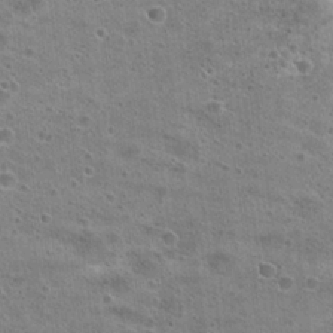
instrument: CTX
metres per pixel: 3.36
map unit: Hto
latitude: 22.8380
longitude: -49.0269
